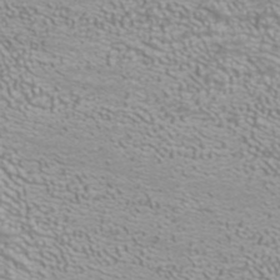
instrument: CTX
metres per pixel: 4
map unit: ANa
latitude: 39.9906
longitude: 23.2187
